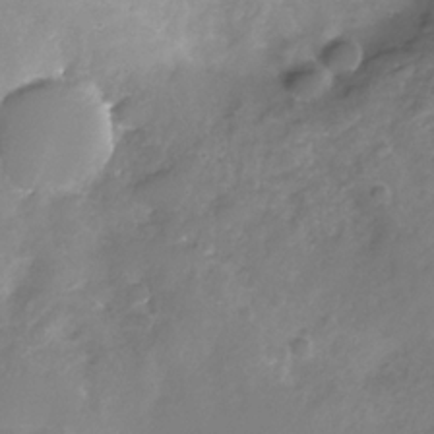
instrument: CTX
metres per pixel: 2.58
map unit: Nhe
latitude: -32.5574
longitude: -91.9906
